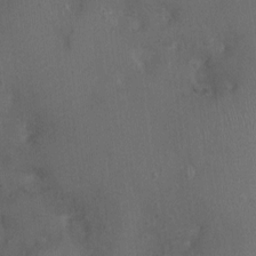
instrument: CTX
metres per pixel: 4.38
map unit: Ht
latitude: -3.7855
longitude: -15.7639
